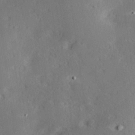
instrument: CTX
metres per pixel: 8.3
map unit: Hve
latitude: 26.6869
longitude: -94.3279
